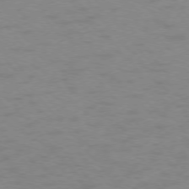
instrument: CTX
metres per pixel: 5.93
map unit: Ap
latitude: -76.7085
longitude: -64.3467
